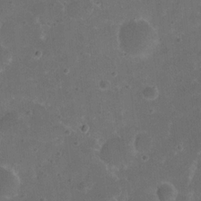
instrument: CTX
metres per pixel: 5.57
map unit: eHh
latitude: 19.7260
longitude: -63.6316
